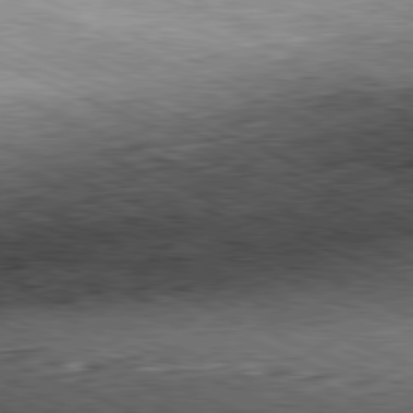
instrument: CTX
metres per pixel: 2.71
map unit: Hpe
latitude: -81.6533
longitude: 11.9367
